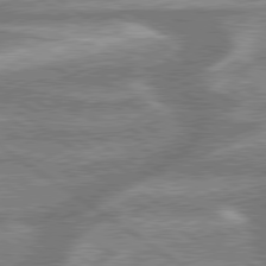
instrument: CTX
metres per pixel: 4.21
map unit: lApd
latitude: 79.7450
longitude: -169.1970
